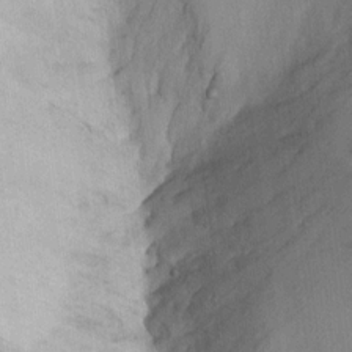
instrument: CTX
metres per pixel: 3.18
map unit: Ht
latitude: 8.7624
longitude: -38.3089
